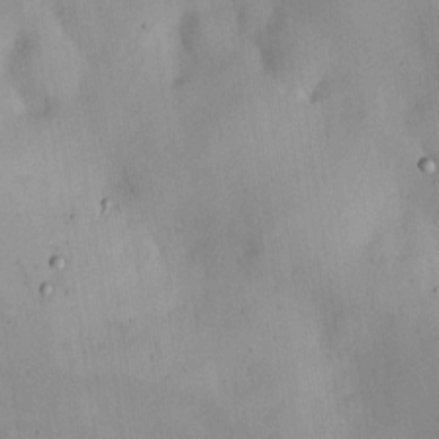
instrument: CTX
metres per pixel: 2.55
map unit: HNhu
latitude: 6.8947
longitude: 7.1998
